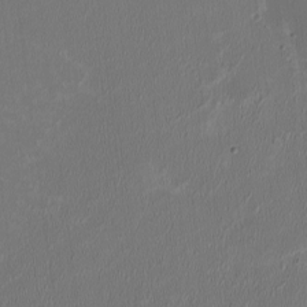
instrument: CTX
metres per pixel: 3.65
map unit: HNhu
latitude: -2.1038
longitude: -6.4034
